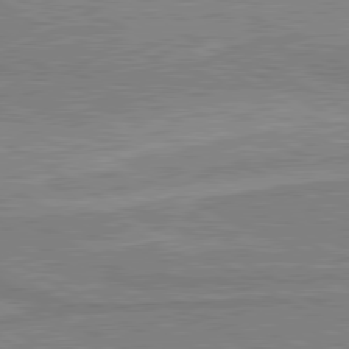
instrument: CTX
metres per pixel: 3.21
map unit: lApd
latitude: 80.4790
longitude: 142.7085
